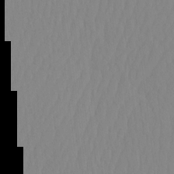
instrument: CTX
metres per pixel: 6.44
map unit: HNhu
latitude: -4.3684
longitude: 14.4062
